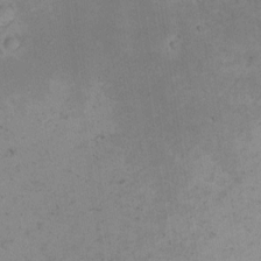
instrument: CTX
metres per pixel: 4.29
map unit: eHh
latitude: -2.0849
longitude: -79.2348
